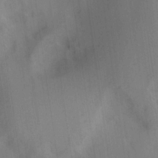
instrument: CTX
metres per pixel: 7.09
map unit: lAa
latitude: 17.8961
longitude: -138.3656
